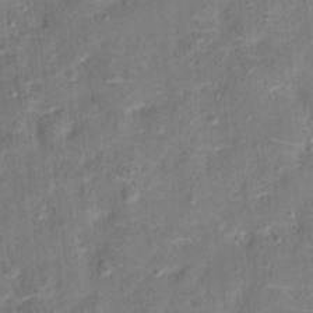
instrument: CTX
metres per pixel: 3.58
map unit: Hto
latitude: 13.1781
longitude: -38.7057
